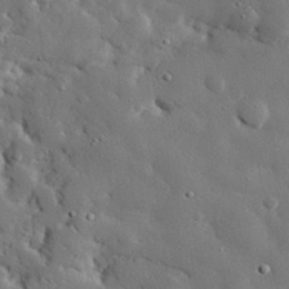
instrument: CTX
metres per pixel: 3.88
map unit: eHh
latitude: 30.3657
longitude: -80.6679
